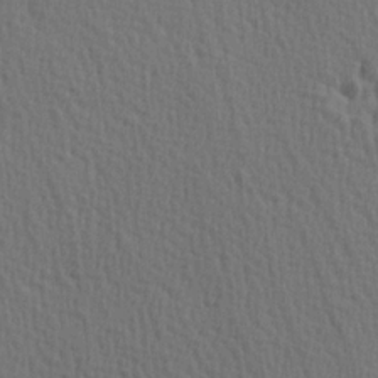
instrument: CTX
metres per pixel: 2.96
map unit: Hve
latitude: 2.0822
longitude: -124.6490
